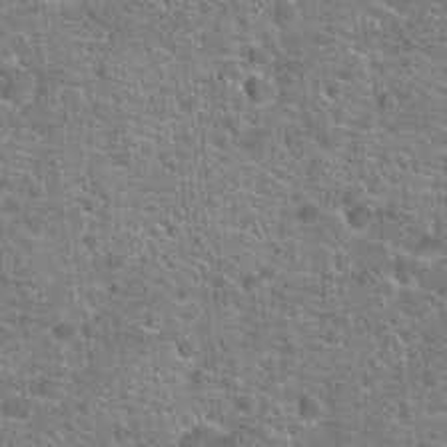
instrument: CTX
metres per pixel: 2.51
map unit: Hto
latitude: 20.4412
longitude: -43.8772
